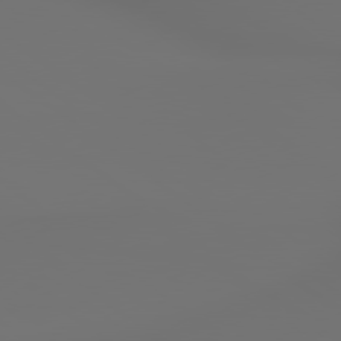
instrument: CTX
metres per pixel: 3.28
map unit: lApd
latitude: 79.5938
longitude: 177.3699
